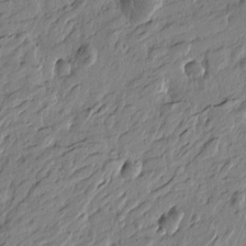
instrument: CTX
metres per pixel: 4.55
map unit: Htu
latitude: -5.2754
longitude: 179.3131
